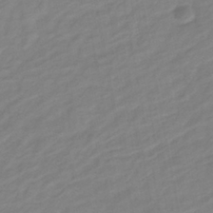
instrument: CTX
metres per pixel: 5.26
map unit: eHb
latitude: -38.1984
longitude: 76.5574
